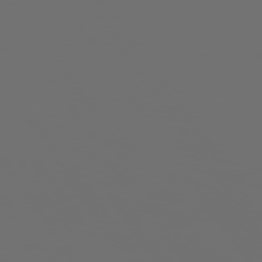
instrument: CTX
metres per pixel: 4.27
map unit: Hpe
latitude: 73.7450
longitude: -128.4979
